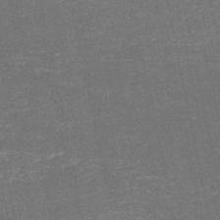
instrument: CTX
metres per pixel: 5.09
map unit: HNb
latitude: -50.6329
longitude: -48.3845
